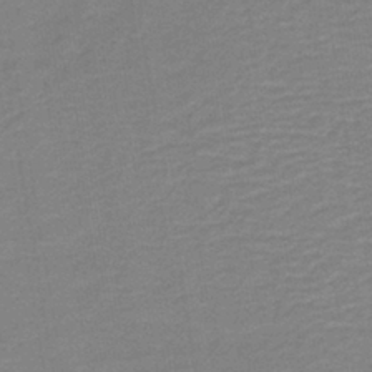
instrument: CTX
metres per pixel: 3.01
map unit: HNb
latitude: -40.8975
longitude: 50.9164
